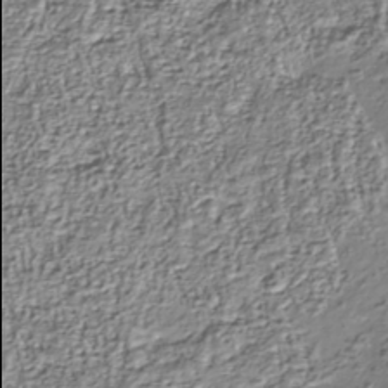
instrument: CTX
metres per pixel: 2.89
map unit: Nhu
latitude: -40.3684
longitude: -85.9906
